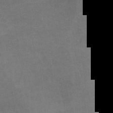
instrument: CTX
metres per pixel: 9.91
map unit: lHvf
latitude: -10.5007
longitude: -102.9325
